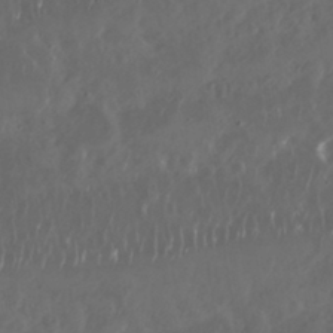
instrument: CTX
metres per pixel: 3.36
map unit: Nhu
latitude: 29.6316
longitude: -58.5168
